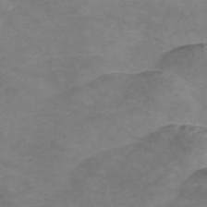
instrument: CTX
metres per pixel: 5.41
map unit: Nve
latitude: -59.4076
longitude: 59.8044
